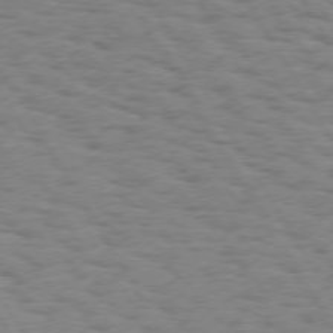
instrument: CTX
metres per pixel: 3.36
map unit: Hpe
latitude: 74.1767
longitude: -135.6694
